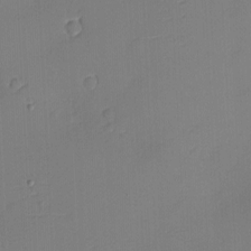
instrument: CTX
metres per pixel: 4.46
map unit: eHh
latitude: -3.3698
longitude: -79.9150
